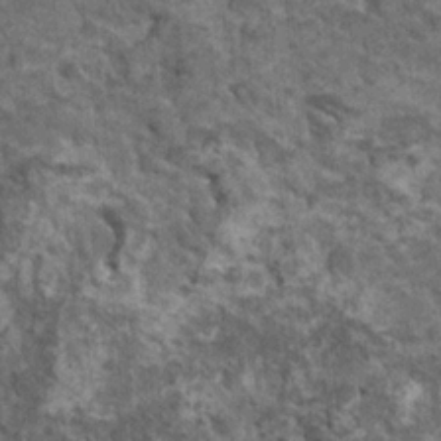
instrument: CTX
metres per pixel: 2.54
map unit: HNhu
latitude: 3.3859
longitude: 4.1605
